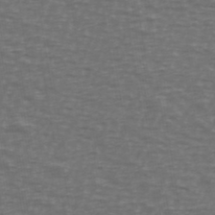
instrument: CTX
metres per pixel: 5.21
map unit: Ave
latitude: 39.4237
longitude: -113.1025
